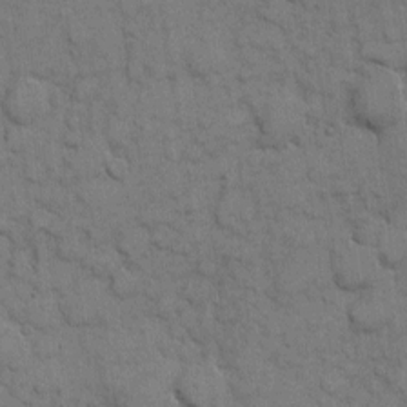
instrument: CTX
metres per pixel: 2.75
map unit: eHh
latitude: 7.4426
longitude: -65.4615
